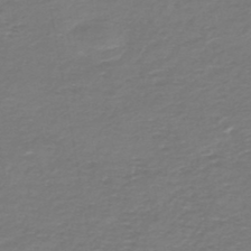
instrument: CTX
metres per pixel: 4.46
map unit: HNb
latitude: -47.1998
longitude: 52.1794
